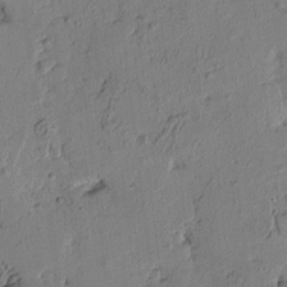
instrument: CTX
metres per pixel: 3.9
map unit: Htu
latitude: -1.1998
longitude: -176.1011
